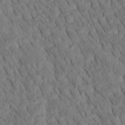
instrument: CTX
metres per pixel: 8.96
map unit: Htu
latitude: -4.0472
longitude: 172.7085
